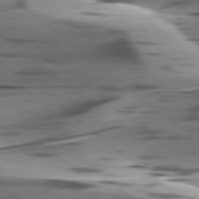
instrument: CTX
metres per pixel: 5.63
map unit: lApd
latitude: 78.4790
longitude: -50.2711
